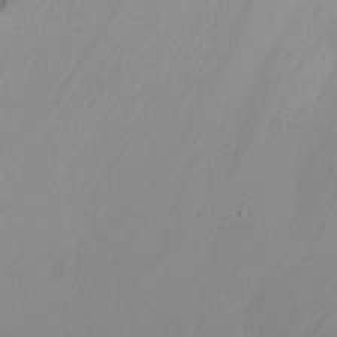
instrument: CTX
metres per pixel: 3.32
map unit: Nhu
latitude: -7.7666
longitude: -46.0633
